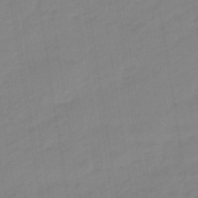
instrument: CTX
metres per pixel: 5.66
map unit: eHb
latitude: -48.1795
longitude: 87.5588
